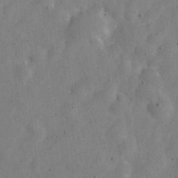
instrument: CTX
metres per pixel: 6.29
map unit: Nve
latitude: -24.6518
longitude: 107.5022
